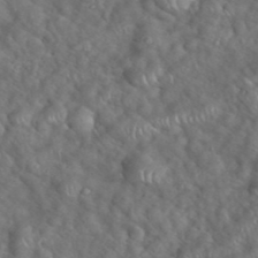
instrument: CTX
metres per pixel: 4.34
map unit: eHh
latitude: 39.4426
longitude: -57.4048
